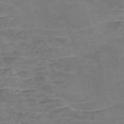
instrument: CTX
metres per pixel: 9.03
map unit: Nve
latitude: -58.9541
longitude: 65.2187
